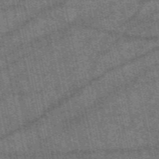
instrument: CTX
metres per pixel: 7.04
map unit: eAb
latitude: 50.2711
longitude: 107.2376
